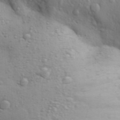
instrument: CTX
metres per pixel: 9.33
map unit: Aa
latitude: 29.8394
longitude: -146.1200
